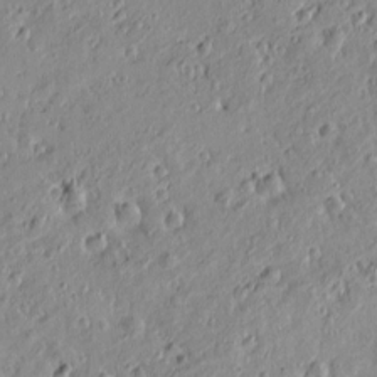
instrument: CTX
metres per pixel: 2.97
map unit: Htu
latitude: 0.5357
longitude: -175.2348
